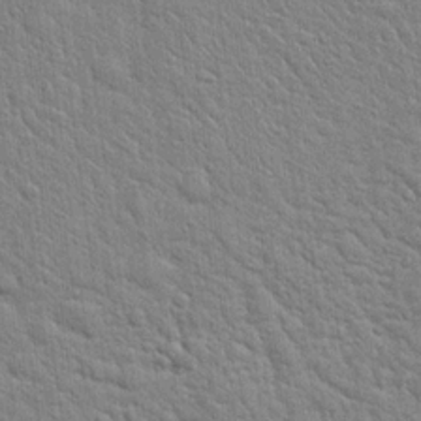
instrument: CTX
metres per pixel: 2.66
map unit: Hto
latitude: 18.7813
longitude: -51.6127
